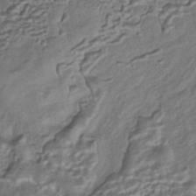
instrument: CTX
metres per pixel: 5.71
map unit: HNhu
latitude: -40.3306
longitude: 107.8234
